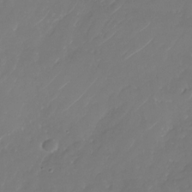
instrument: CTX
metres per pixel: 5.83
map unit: Nhu
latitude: -28.9542
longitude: -71.6127
